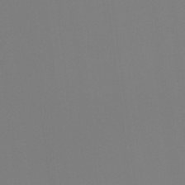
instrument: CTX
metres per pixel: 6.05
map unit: Htu
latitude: -12.7652
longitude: -70.0255
